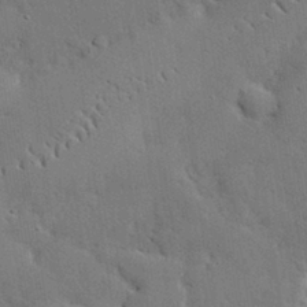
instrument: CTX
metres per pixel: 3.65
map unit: eHh
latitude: 30.6869
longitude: -82.9513
